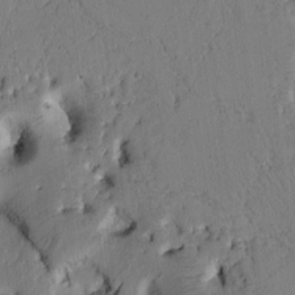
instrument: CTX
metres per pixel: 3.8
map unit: Htu
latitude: -0.7653
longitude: 170.4440
